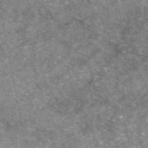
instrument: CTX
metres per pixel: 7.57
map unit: eAb
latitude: 50.4034
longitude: 112.2929
